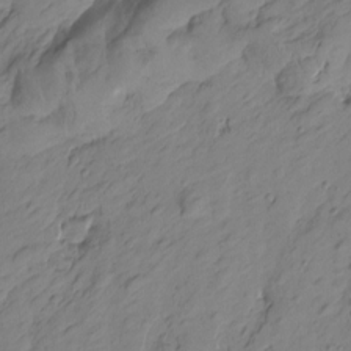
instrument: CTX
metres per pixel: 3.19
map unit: Htu
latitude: -1.7667
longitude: -175.1781
